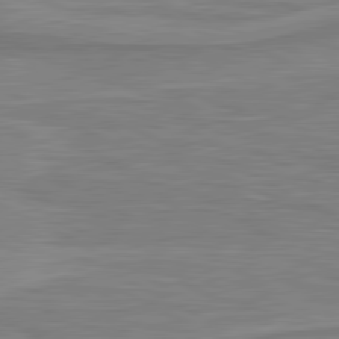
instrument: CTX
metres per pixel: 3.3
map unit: lApd
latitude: 80.9136
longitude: 173.0297
